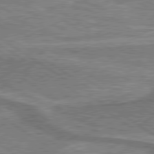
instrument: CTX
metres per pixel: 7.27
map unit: lApd
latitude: 79.7639
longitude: 174.9352
